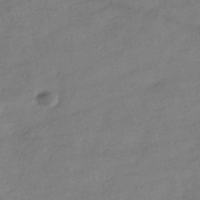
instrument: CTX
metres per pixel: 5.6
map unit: HNhu
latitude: -40.8219
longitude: 99.5210
